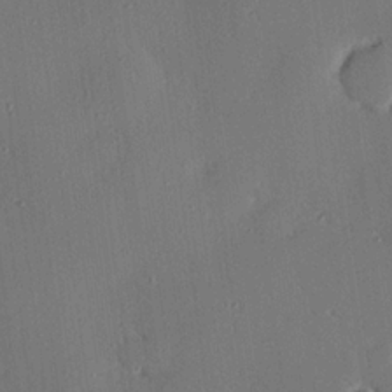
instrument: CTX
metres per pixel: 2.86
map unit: eHh
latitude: 22.4790
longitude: -90.8758
